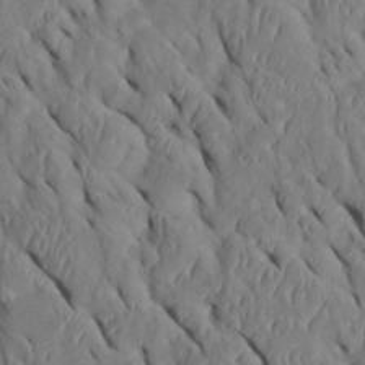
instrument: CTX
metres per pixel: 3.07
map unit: Htu
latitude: 0.8002
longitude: 148.5385
